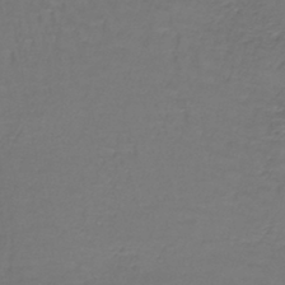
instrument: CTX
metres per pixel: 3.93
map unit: lHb
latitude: -43.1809
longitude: 57.4076
